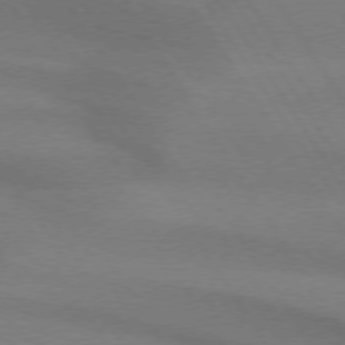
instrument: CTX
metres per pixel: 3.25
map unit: lApd
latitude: 74.0633
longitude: -62.7058
